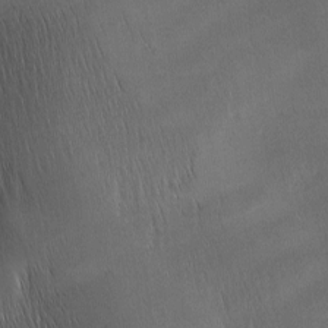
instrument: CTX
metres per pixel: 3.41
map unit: Ave
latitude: -6.4062
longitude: -122.6490
